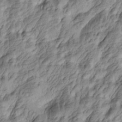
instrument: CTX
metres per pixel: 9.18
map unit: Htu
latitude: -4.5573
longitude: -176.5168
